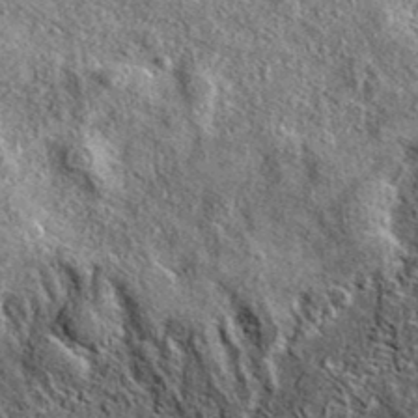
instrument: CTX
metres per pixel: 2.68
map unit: eAb
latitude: 37.2537
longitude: 109.6911
